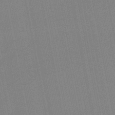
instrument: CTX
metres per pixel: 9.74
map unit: lHb
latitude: -49.1998
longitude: 80.1039
